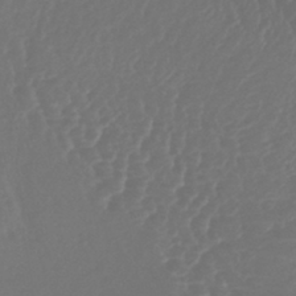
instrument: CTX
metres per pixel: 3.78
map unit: lHb
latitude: -43.6343
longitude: 77.3699
